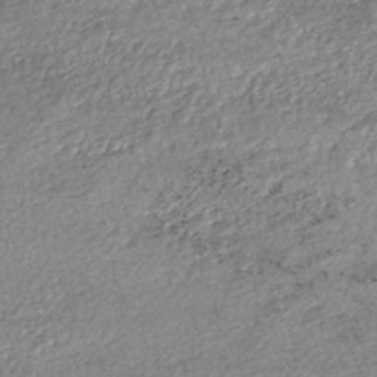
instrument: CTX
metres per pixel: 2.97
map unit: HNhu
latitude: -47.1053
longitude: 102.7085
